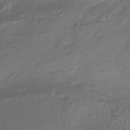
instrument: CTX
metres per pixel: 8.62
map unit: HNhu
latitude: -42.3684
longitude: 102.2362
